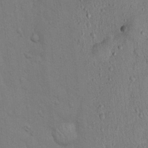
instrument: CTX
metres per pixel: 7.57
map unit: Hto
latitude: 14.8002
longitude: -57.6882
